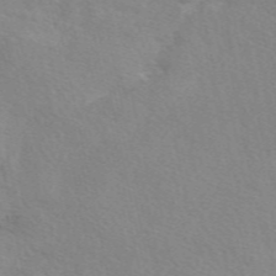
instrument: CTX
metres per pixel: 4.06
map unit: eAb
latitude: 49.7450
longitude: 120.7085
